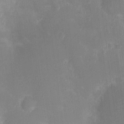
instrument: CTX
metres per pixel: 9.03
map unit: Ht
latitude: -11.2943
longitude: -23.5182
